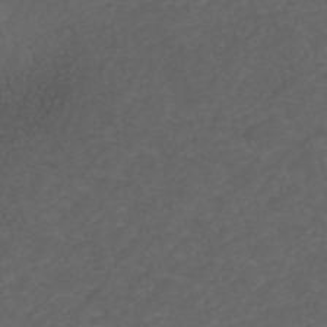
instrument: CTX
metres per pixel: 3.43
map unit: ANa
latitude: 39.1214
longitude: 23.5021
